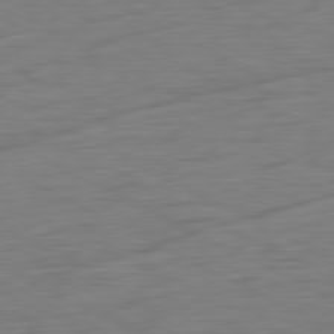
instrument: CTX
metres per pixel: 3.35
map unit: Ap
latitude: -81.4455
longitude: -77.8961
